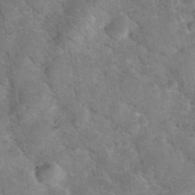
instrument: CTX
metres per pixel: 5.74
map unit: eHh
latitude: 37.3671
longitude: -66.7435
